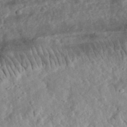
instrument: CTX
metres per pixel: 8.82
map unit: eHh
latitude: 34.7246
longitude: -78.8002
